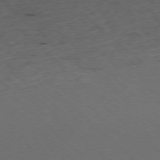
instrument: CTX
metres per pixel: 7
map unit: Ap
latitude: -77.8044
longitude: -91.8961
